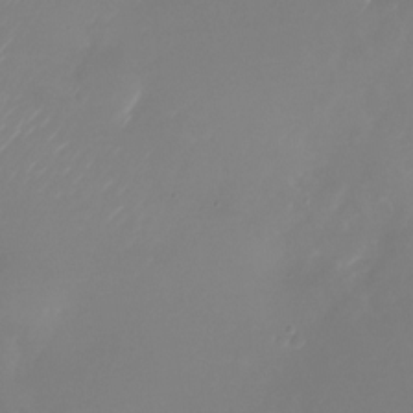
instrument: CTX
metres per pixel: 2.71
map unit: Nhu
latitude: -25.4643
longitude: -72.6680
